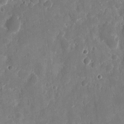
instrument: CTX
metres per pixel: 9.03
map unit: eHh
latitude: 11.2726
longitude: -71.8583
